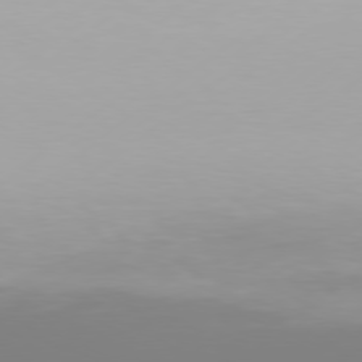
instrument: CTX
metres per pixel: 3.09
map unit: Hpe
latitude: 77.1970
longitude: -130.2523
